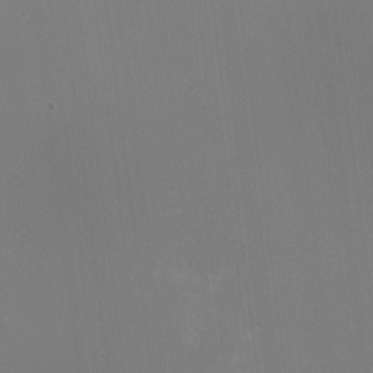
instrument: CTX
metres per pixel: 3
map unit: HNhu
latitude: -1.8801
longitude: -5.9339
